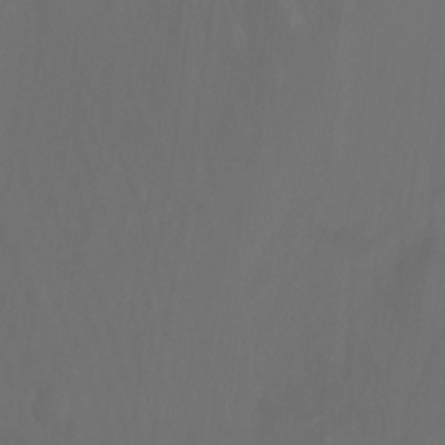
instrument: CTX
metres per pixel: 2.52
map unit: Nhu
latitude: -11.6155
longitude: -65.5560
